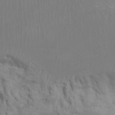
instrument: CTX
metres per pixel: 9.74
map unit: Nhu
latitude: 7.4993
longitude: -19.5749
